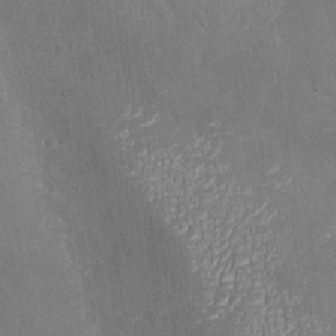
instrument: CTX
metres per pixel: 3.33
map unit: Nhu
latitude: -26.8785
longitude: -58.1767
